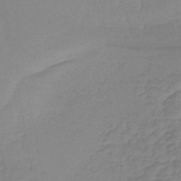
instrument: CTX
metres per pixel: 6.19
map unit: lHb
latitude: -42.4817
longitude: 59.7855
